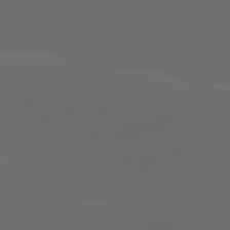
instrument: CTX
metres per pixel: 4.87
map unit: lApd
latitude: 80.1011
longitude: -94.7058
